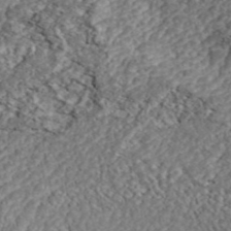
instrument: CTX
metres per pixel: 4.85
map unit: ANa
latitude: 43.7072
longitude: 37.0486
